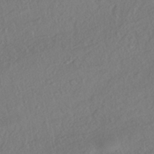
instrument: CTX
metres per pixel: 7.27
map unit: HNhu
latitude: -41.5588
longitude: 108.1228
